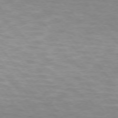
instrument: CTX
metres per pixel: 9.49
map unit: lApd
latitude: 74.8569
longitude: -50.4034
